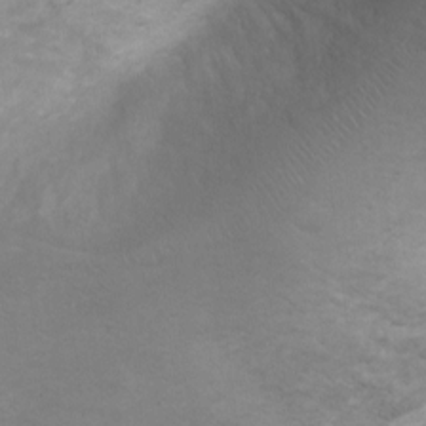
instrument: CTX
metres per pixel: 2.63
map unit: Ht
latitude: 2.5357
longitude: -29.1025
